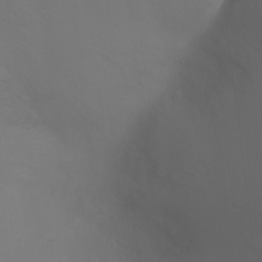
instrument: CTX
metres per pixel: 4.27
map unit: Nhu
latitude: -11.5966
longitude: -65.1781
